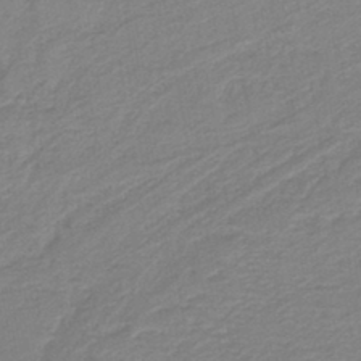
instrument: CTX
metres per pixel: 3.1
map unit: lHb
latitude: -41.2376
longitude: 53.5966
